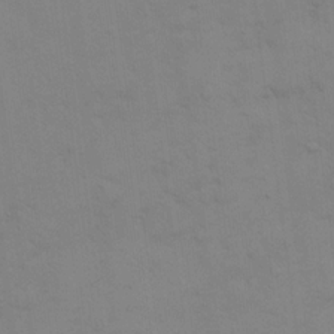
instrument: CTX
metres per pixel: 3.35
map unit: eHh
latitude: 18.0822
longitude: -66.6112
